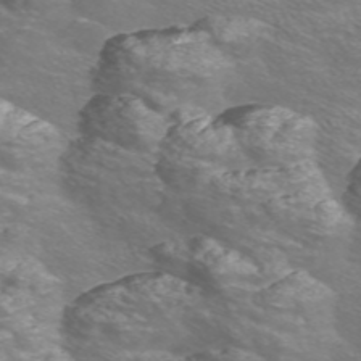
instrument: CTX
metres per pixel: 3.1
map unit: Nve
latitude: -56.4062
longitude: 53.1053
